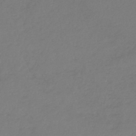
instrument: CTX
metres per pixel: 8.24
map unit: lHb
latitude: -44.9542
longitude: 68.4440
